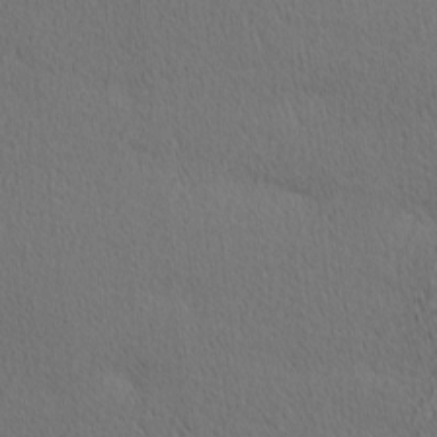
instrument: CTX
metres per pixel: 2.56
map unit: Ave
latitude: 11.4804
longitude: -107.4615
